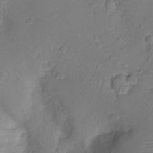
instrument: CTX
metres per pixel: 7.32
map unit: Nhu
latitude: -11.8800
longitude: -23.1970
